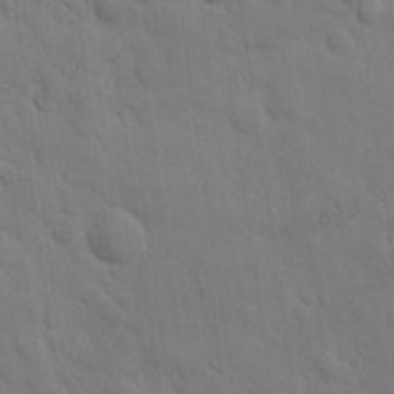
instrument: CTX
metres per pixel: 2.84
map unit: Nhu
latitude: 26.2901
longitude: -73.0837
